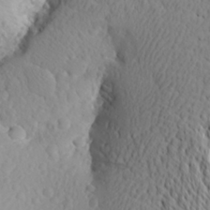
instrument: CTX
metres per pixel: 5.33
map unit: Aa
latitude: 26.8569
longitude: -144.8380
